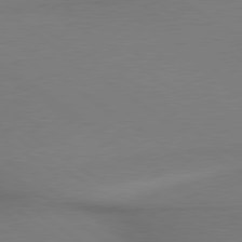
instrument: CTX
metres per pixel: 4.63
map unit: lApd
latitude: 79.4427
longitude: 178.9541
